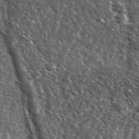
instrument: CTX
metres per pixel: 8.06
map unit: Ave
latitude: 37.2537
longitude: -110.3279
